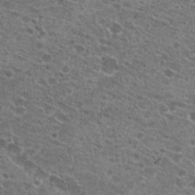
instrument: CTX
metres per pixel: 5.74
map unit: Hto
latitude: 21.8773
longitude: -41.3481
